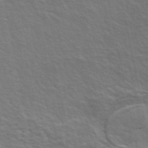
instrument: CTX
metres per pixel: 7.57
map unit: ANa
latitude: 49.6505
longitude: -75.2915
